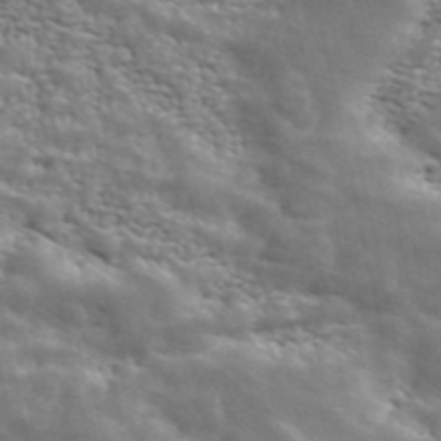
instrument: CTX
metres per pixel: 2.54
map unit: ANa
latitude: 42.6868
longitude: 46.9164
